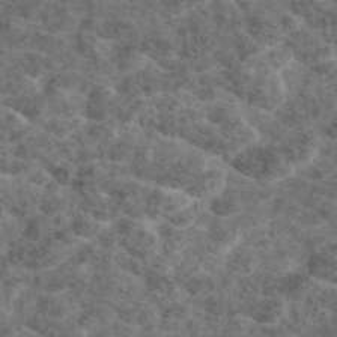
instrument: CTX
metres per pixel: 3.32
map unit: eAb
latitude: 47.4994
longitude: 107.8423
